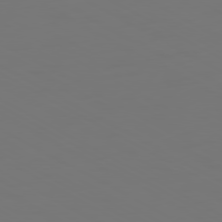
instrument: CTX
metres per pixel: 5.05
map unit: Ap
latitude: -80.5007
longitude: -59.7072
